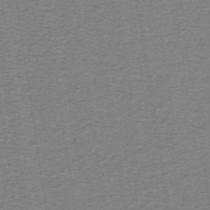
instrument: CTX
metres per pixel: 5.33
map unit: lHb
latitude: -41.6911
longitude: 54.2929
